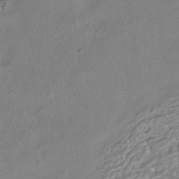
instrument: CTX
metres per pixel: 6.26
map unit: HNhu
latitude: -41.3887
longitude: 103.6344
